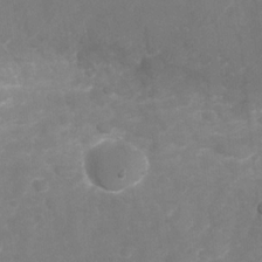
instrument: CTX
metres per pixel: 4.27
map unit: Nhu
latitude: -27.9556
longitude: -58.3278
